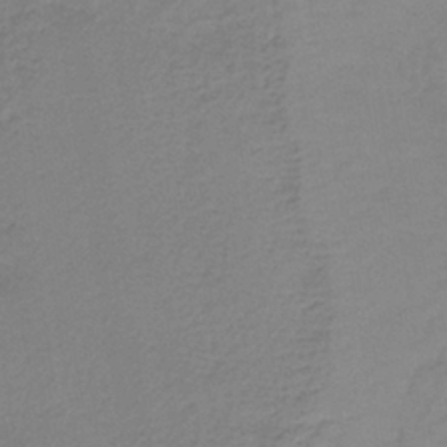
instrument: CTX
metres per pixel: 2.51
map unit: lHb
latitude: -38.3495
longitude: 70.5952
